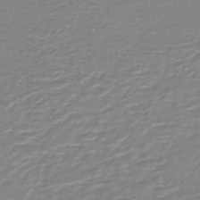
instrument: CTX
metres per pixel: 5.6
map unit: HNb
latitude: -45.5588
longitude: 54.0283
